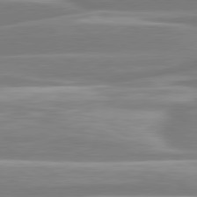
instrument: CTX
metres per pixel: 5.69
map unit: lApd
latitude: 80.6301
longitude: -128.3467
